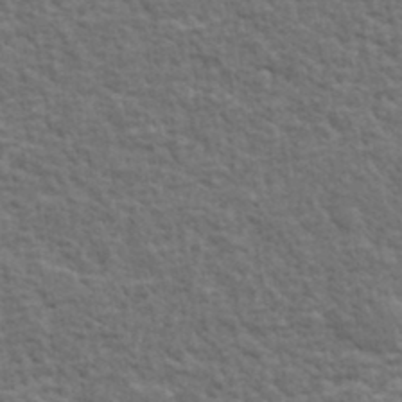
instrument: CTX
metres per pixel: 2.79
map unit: lHvf
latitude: 37.9150
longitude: -89.4427
